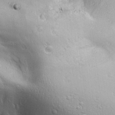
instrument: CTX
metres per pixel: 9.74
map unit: Ave
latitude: 22.1767
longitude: -137.1970
